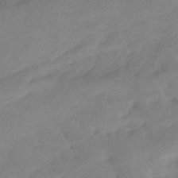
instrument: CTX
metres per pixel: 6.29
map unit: HNhu
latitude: -42.8030
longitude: 91.0676
